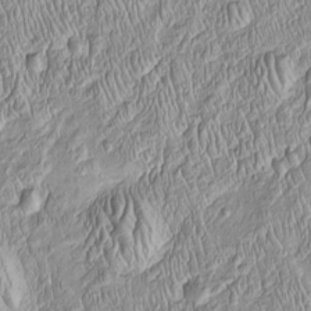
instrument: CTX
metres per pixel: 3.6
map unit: Htu
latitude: -4.8975
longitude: 157.4643
